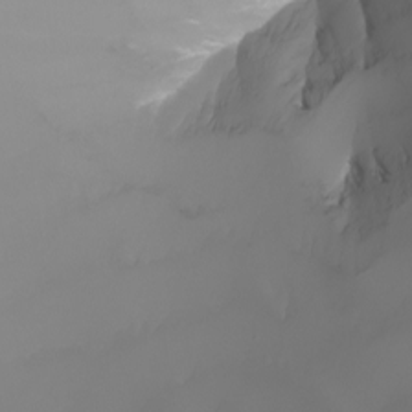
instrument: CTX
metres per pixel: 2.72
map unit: Nhu
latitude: -8.6896
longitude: -93.7449
